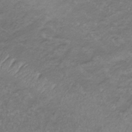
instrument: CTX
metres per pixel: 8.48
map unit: lHb
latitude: -34.4251
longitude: 67.6533
